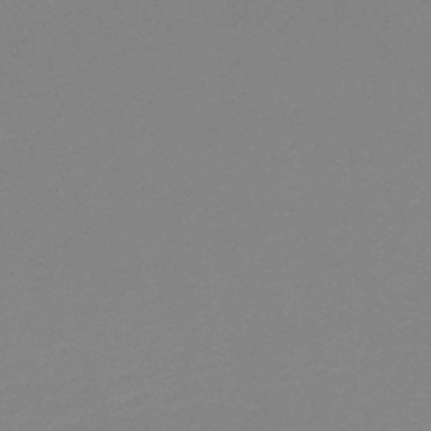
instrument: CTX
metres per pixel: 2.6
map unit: lHb
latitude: -46.5951
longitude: 64.0472
